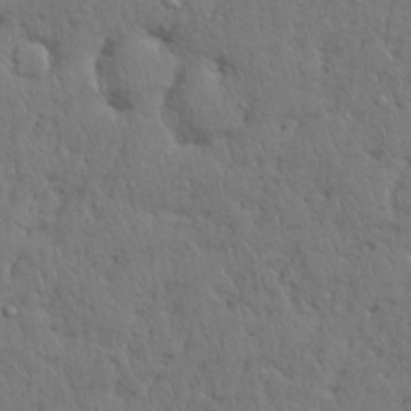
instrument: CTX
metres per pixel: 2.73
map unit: Nhu
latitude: 28.5546
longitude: -68.4979
